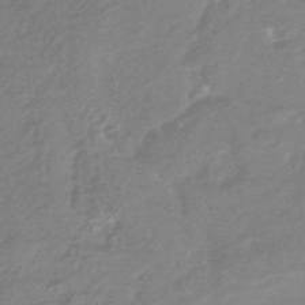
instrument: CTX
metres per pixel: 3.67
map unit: eHb
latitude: -44.5952
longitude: 89.8044
